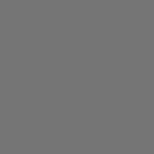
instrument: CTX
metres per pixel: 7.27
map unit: Hpe
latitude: 76.0633
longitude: -141.4048
